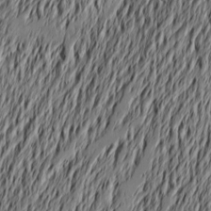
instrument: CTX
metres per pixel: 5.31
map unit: Nve
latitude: -9.5021
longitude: 173.7855
